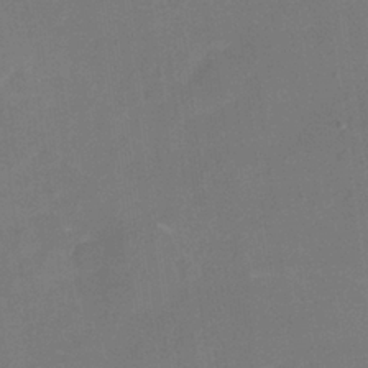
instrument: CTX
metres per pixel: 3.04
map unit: Nhu
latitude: -16.6708
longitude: -56.4223
